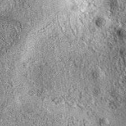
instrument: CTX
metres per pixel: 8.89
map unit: eAb
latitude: 36.8758
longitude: 111.4077
